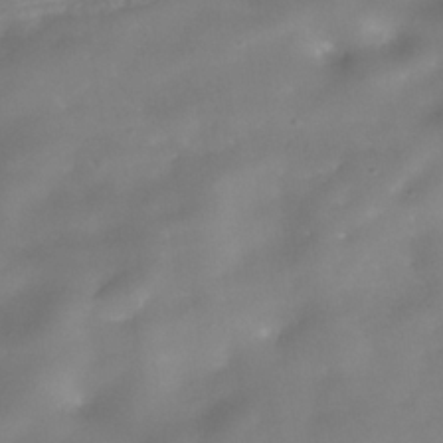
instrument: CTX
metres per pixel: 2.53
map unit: Nhe
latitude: -38.0661
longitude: -118.9325
